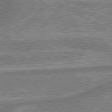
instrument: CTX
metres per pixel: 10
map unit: lApd
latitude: 79.8584
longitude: 175.8233
